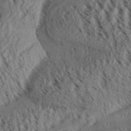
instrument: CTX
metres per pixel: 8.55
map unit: Aa
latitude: 31.1781
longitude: -138.2900
